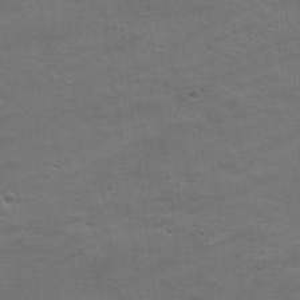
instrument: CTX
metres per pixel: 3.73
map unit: Hto
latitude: 17.6127
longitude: -38.5546
